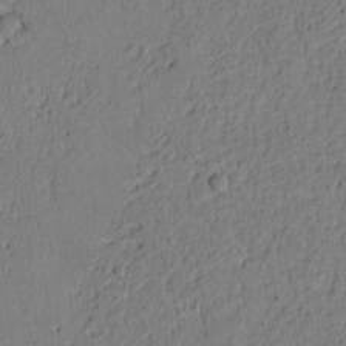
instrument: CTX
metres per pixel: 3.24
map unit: Htu
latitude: -0.9542
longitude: 170.1795
